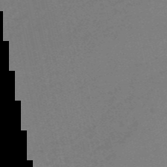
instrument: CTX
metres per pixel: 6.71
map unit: HNb
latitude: -55.3321
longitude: -43.4049
